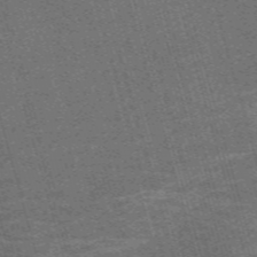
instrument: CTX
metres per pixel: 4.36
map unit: Nve
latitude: -59.3887
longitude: 64.1606
